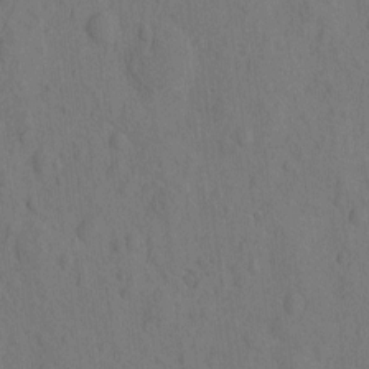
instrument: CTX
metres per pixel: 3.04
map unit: eHh
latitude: -2.5762
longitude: 18.6896
